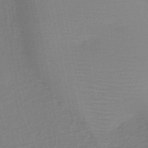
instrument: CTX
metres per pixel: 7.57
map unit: HNb
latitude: -46.7841
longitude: -39.5749
